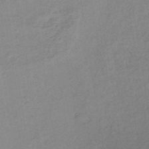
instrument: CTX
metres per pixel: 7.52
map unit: lHb
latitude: -38.0094
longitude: 71.4832
